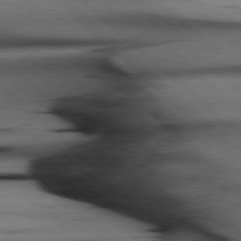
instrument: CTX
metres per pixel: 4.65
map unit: Hpe
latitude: 77.8961
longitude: -127.7639
